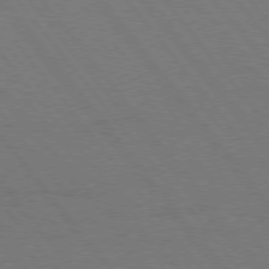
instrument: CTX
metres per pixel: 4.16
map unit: Hpe
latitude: 75.2348
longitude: -138.0633
